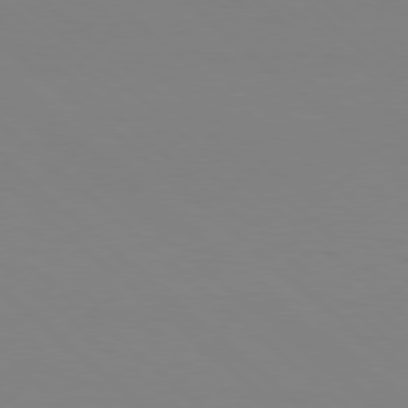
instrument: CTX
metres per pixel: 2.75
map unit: Hpe
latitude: 77.7638
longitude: -125.3103
